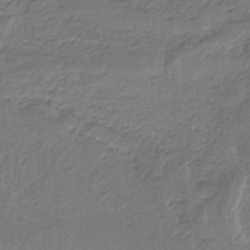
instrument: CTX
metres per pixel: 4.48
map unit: HNb
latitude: -34.4629
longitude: 60.0472
